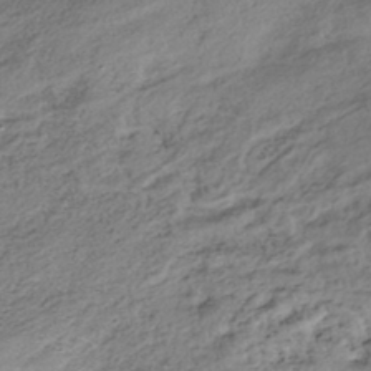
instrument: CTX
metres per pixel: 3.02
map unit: HNhu
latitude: -42.2739
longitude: 105.8800
